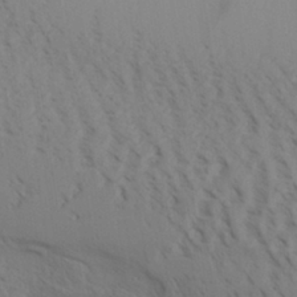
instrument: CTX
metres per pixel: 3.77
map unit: Aa
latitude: 30.6869
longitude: -140.3467
